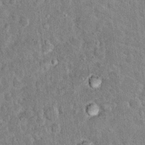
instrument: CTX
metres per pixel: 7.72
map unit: Hto
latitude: 14.5735
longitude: -34.4412
